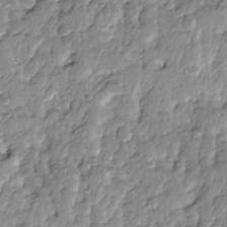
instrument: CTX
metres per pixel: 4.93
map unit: Ave
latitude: 14.1389
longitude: -134.7057
